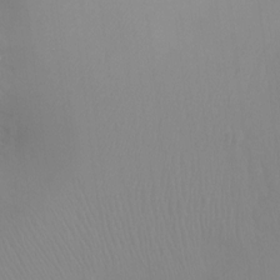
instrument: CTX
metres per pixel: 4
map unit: Ht
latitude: -8.3306
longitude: -34.2900
